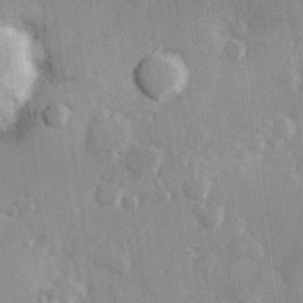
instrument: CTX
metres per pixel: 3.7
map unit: Hve
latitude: 26.2901
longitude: 147.6533
